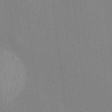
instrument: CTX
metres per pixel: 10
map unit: HNhu
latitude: 10.9703
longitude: 10.1795
